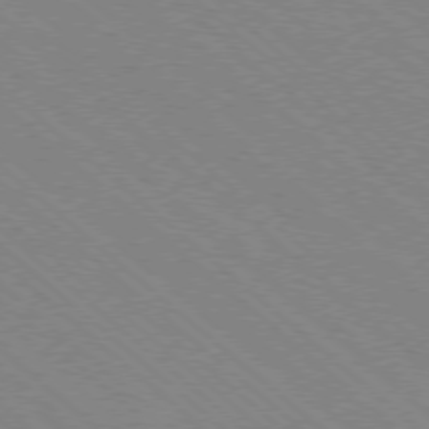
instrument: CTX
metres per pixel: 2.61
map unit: Ap
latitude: -78.5007
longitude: -65.7450
